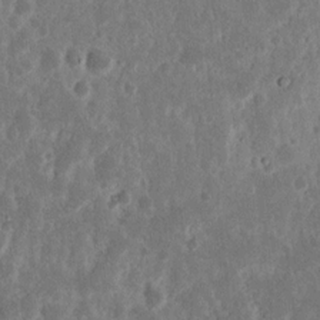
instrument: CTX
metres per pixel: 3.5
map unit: Nhu
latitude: 15.1026
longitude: -73.5183
